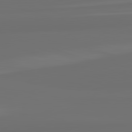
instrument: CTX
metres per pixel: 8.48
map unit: lApd
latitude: 82.5167
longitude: 161.7100
